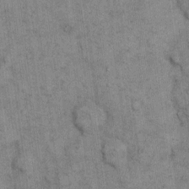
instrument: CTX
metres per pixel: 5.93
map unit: eHh
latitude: 15.5938
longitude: -65.8394
